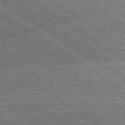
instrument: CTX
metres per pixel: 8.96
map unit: lApd
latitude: 80.1389
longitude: -151.2915
